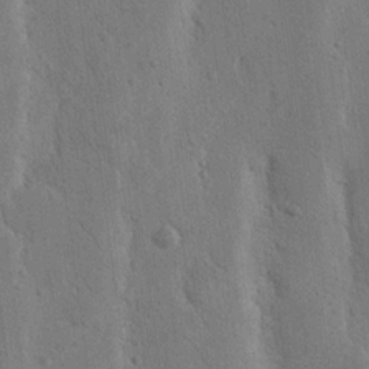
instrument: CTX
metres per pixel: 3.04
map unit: Nhu
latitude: 15.8206
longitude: -77.8205
